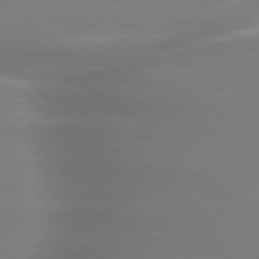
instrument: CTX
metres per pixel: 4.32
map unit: lApd
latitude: 80.1011
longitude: -138.1389
